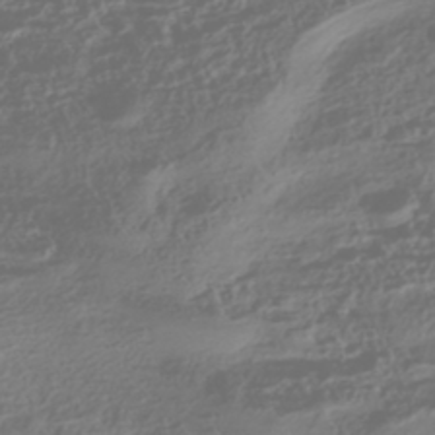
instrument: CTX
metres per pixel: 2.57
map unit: HNhu
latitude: -42.9163
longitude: 104.1605
